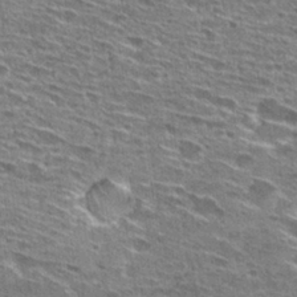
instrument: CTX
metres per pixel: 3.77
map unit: Hto
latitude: 28.1389
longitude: -46.2145
